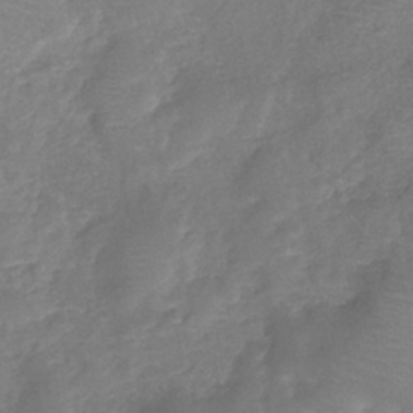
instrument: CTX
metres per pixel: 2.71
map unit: eHh
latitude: -40.0850
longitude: -28.6679
